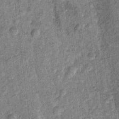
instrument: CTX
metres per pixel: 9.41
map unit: Ht
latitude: 9.9339
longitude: -38.7057
